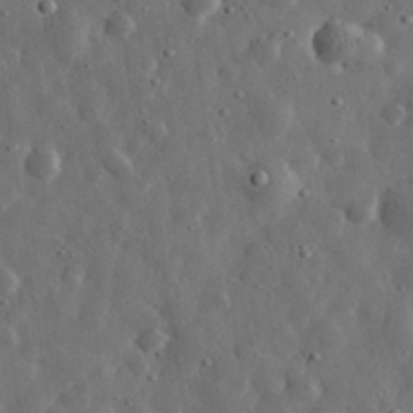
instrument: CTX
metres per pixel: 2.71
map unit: eHh
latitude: 31.8584
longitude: -74.7057
